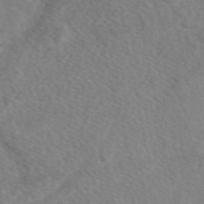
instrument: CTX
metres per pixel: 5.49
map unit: eAb
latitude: 48.2900
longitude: 117.5777
